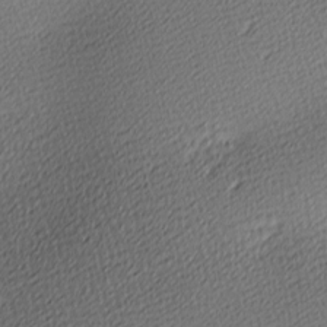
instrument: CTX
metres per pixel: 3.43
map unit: lAa
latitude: -10.3495
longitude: -126.1956
